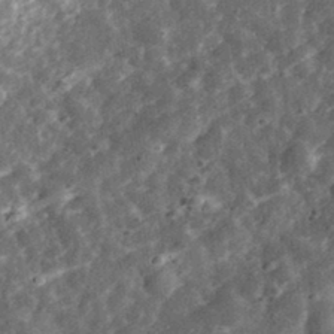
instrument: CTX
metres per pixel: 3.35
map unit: eHh
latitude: 34.2144
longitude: -79.0270
